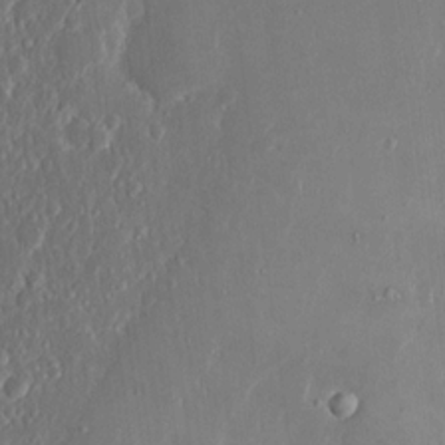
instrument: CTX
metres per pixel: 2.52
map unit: eHh
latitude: 9.1025
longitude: -70.8191
